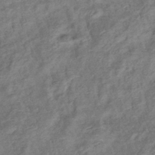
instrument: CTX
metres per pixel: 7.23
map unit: eHb
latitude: -38.5385
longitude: 76.3684
